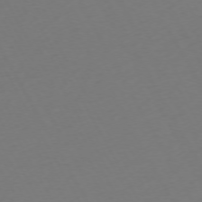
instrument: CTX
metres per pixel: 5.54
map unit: Ap
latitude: -74.1228
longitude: -69.2537
